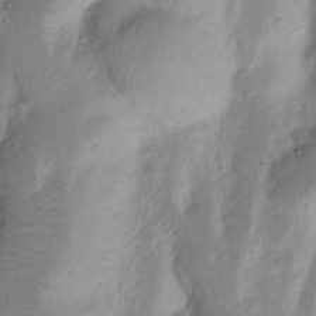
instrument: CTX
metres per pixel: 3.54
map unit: Nhu
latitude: 16.9136
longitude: -74.3656
